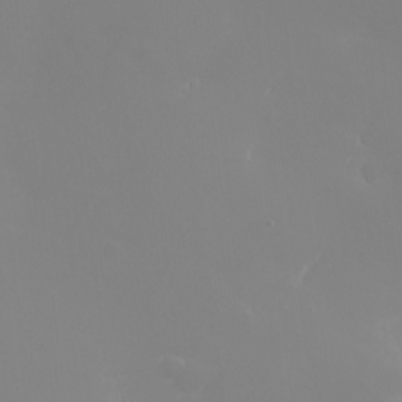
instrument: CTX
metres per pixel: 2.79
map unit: eHh
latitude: -5.4454
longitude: -86.6679
